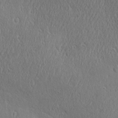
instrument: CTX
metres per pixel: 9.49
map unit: Ave
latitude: 21.6883
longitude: -136.6491
